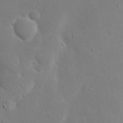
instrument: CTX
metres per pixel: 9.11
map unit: eHh
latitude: 19.0836
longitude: -71.4804
